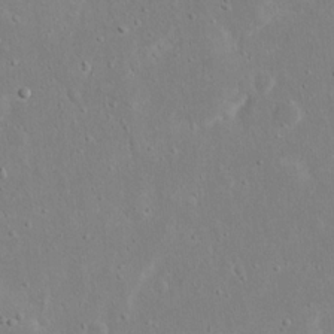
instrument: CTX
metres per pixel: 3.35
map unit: eHh
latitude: 17.4049
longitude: -70.9702
